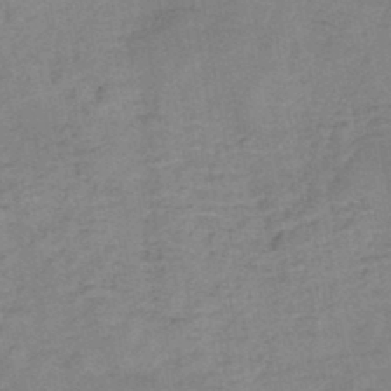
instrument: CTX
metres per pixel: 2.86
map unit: HNb
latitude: -46.1039
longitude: -38.2145
